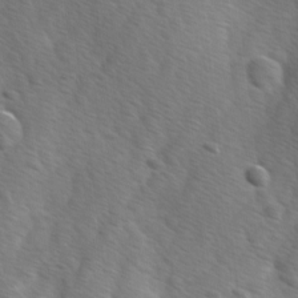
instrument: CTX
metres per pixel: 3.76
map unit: Ave
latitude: -0.1984
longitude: -112.8569
